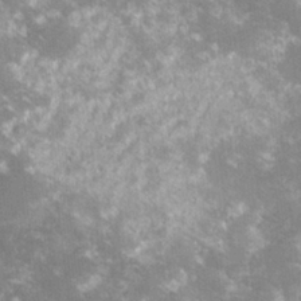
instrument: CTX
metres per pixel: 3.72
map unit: lHvf
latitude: -15.4077
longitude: -100.9892
